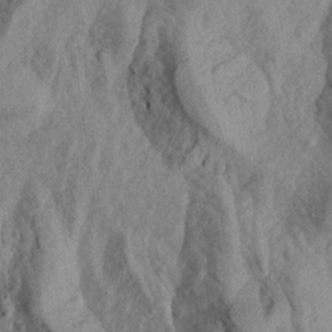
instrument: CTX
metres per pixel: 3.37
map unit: Aa
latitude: 19.3292
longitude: -145.9150
